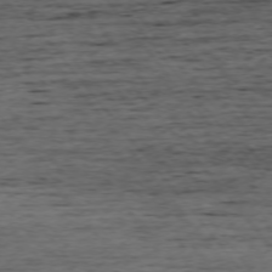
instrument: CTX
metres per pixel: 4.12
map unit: Ap
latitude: -75.1998
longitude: -92.9513
